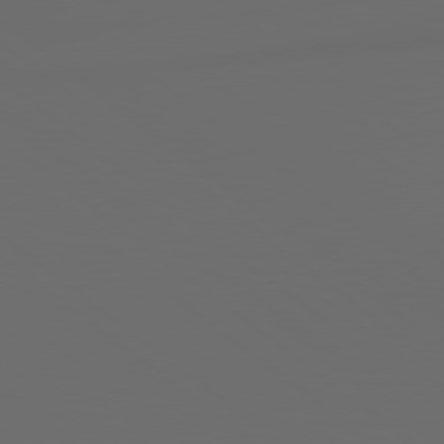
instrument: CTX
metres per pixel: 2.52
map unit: Hpe
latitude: 78.5168
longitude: -175.1025
